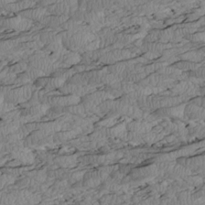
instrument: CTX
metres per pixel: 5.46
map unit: Htu
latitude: 2.5734
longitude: 149.5399
